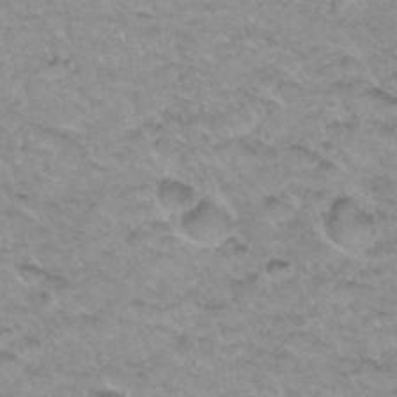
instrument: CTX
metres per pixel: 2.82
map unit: Hto
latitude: 34.7624
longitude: -48.5168
